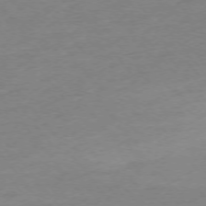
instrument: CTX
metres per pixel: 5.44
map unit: Ap
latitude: -75.3510
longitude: -81.4993
